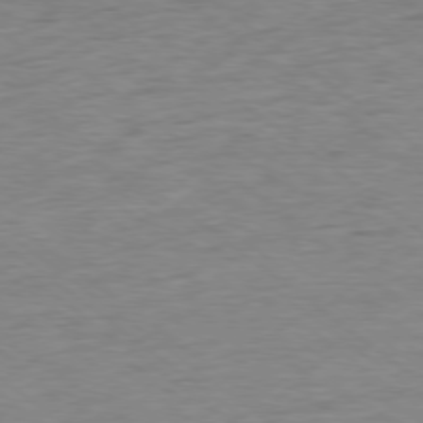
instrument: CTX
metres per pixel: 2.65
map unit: Ap
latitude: -78.1416
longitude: -82.7246
